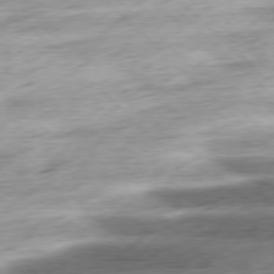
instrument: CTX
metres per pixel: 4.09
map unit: Ap
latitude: -78.1983
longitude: -72.0633
